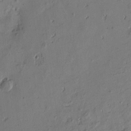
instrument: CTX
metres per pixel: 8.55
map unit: Htu
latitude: -3.6343
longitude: -177.1403
